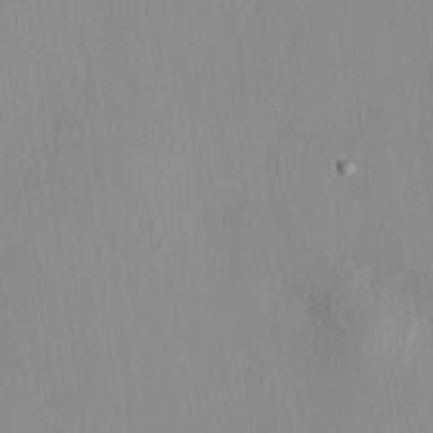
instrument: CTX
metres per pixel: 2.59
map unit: HNhu
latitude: 7.3104
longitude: 12.8030
